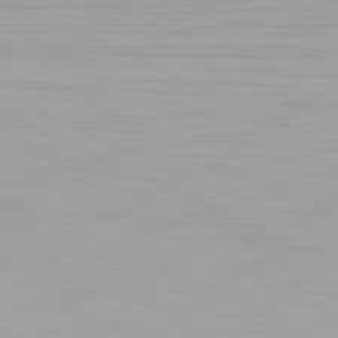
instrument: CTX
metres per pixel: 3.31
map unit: Hpe
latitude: -81.5588
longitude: 19.5777
